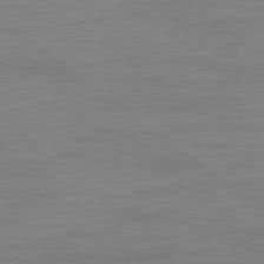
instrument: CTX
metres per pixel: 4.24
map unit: Ap
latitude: -78.7463
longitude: -89.3482
